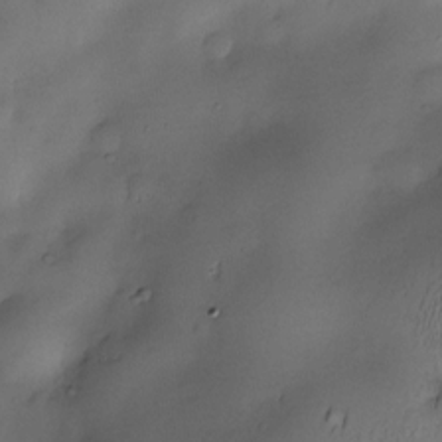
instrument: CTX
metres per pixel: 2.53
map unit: Nve
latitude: -23.5399
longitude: -138.9136
